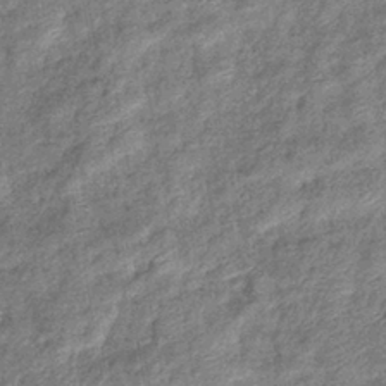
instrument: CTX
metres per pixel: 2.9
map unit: eHb
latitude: -39.3699
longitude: 80.9920
